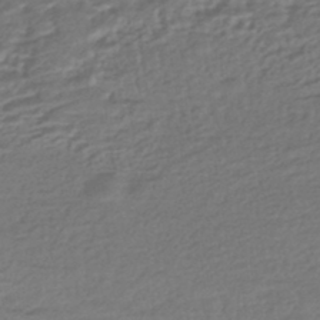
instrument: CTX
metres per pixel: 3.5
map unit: HNhu
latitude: -43.4265
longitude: 104.7652
